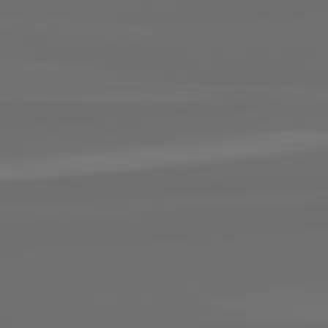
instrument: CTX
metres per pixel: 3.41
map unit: lApd
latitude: 82.8380
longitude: 163.8800
